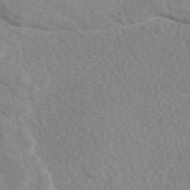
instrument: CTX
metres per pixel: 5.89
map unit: eAb
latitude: 49.2915
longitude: 117.3698
